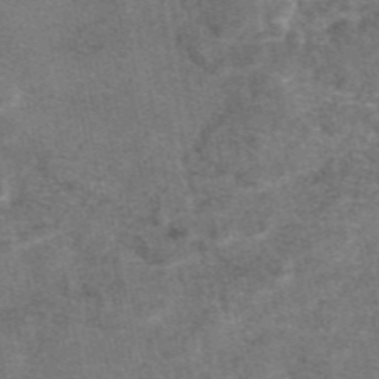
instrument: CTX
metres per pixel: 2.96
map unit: eAb
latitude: 47.9717
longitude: 108.5574
